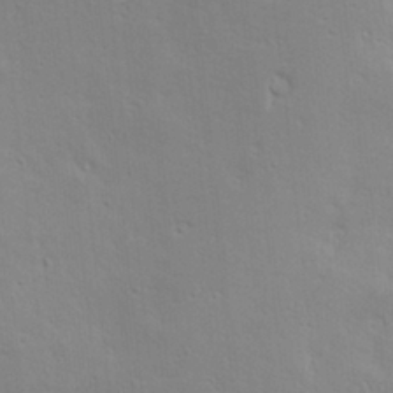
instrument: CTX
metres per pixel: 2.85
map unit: Hve
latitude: 23.4048
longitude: -97.6694
